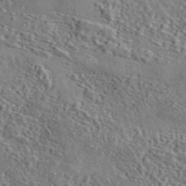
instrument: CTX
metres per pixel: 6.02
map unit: eAb
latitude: 43.3293
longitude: 114.3873
